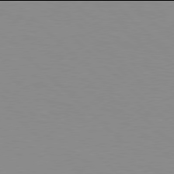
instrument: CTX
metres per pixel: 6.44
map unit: Hpe
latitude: 77.9906
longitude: -160.6679
